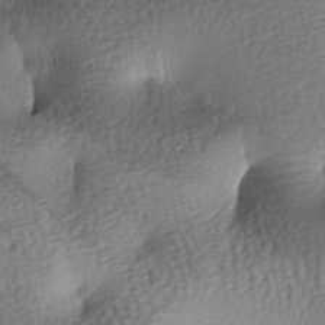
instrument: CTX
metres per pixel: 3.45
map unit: lAa
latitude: -7.7666
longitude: -127.2915
